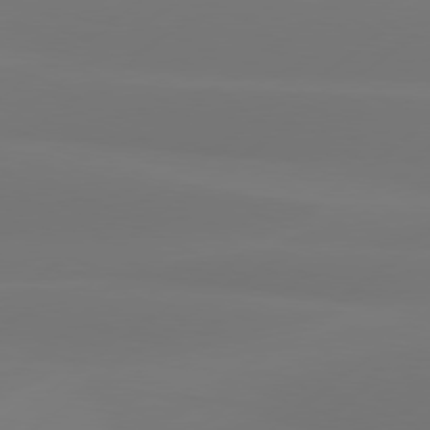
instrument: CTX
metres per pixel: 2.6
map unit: Hpe
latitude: 78.0444
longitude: -129.4804
